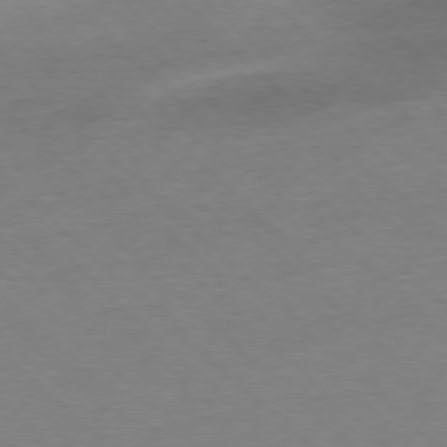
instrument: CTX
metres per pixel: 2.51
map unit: Ap
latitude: -77.2187
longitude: -97.4804
